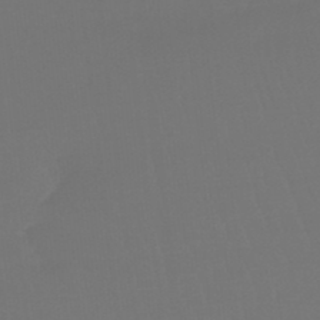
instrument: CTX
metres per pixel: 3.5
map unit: lHb
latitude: -46.7841
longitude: 65.5966
